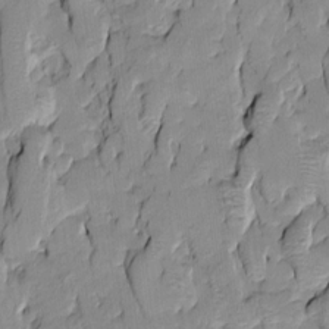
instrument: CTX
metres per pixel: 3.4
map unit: Htu
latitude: -9.7478
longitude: 176.4062
